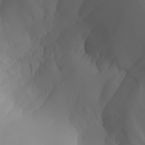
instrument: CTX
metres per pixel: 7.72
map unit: Aa
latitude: 24.9513
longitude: -127.5938
